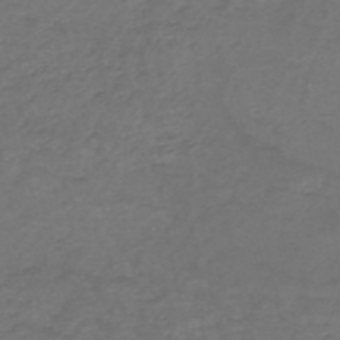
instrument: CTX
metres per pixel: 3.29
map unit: HNb
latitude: -52.6707
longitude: -51.4804
